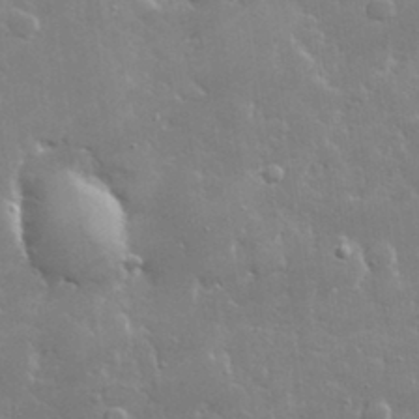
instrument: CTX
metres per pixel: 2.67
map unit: lHvf
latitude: 32.1011
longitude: -93.4237
